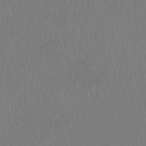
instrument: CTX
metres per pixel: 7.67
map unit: HNhu
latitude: -48.7086
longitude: 101.2753
